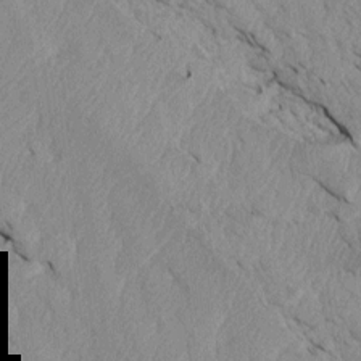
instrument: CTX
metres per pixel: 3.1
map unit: Htu
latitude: 3.9717
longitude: 152.7841
